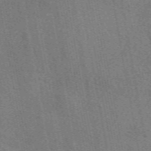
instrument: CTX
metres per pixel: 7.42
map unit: eAb
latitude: 50.4034
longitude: 115.8611
